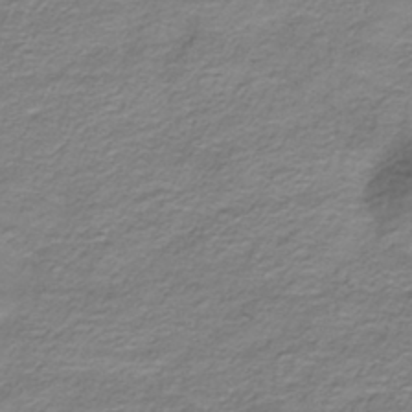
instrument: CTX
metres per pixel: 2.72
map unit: HNhu
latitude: -40.5951
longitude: 108.8786
